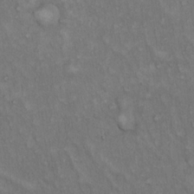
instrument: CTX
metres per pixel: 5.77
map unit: Hto
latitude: 15.2537
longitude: -60.7435
